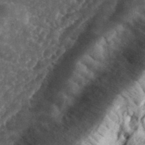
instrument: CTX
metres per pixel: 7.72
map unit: eHh
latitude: 36.4034
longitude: -79.7072
